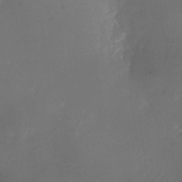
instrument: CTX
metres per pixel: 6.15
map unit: Nhu
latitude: -27.3509
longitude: -72.7058
